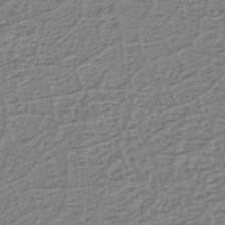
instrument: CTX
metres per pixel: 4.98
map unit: eHh
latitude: -39.8234
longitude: -28.2144
